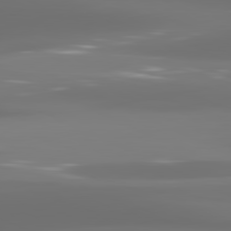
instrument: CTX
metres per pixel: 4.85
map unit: lApd
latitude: 81.1592
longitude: -137.1403
